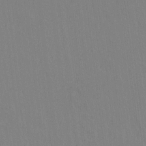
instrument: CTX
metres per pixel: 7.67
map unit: Hto
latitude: -11.1053
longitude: -38.5168
